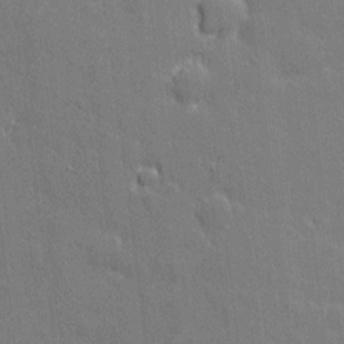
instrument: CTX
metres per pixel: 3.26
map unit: eHh
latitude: 3.5182
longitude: -75.4426
